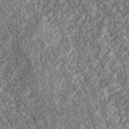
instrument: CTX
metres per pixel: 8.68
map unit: Nhu
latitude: -40.1228
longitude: -83.3481
